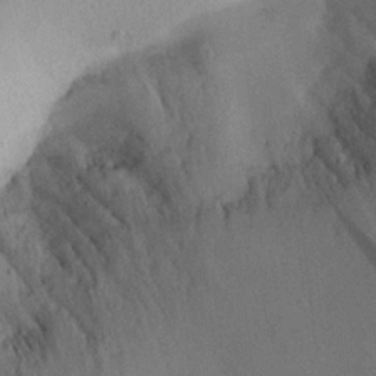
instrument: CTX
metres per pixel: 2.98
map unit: Aa
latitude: 18.5923
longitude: -140.8002
